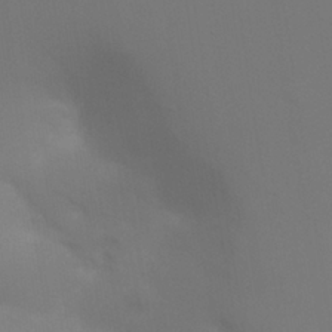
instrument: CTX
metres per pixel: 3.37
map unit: Nhu
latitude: 25.4237
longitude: -57.1025
